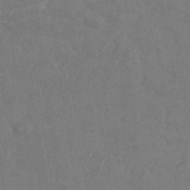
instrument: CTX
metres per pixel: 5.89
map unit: Nhe
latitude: -36.1416
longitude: -177.3481
